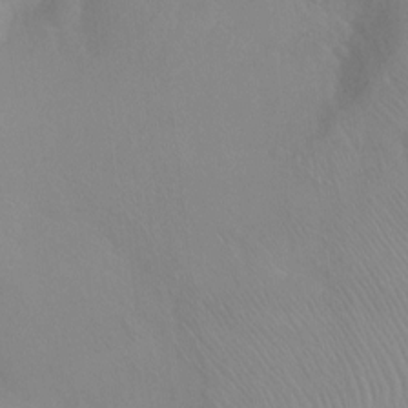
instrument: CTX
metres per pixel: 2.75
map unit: Ht
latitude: -9.0297
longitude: -36.8380
